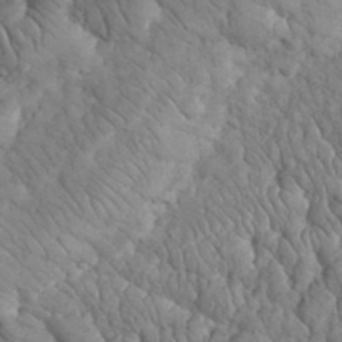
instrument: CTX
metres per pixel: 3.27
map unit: eHh
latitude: 33.2726
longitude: -66.7057
